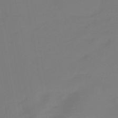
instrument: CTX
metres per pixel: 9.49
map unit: eHb
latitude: -47.5588
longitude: 88.7463
